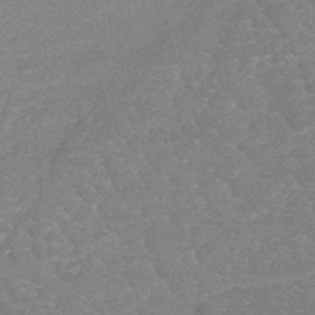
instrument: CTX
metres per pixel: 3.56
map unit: lHb
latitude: -41.1998
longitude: 66.2739
